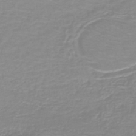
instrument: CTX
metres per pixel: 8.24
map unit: lHb
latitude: -44.0850
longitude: 53.6532
